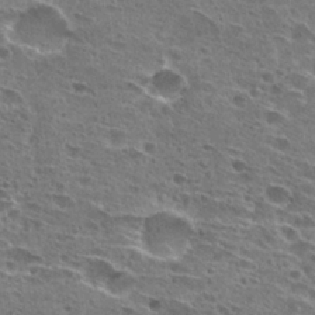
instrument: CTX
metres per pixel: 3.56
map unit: Hto
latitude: 26.5735
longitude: -45.6127
